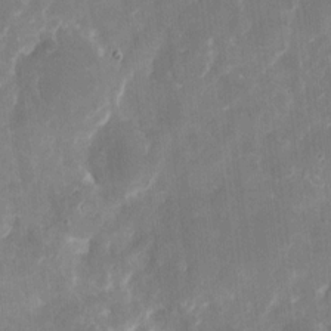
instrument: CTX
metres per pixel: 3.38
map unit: eHh
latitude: 10.6680
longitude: -71.7261
